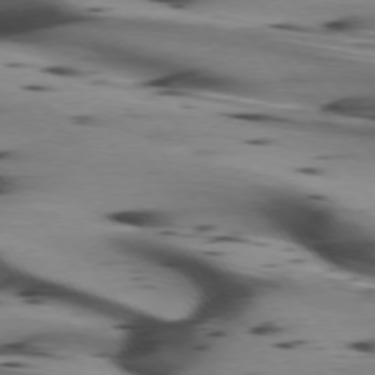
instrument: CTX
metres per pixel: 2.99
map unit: lApd
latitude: 75.0270
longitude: -64.7057
